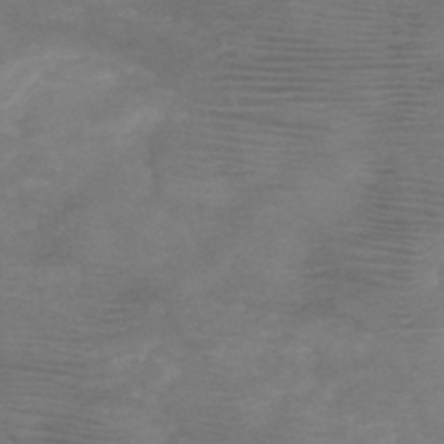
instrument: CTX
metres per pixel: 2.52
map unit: HNb
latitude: -49.5210
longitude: -42.4790
